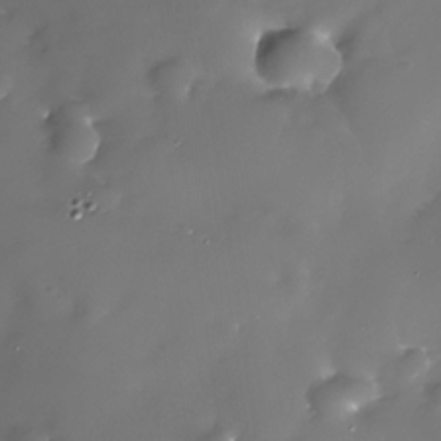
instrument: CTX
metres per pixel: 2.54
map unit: Nhe
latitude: -32.8975
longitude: -88.6680
